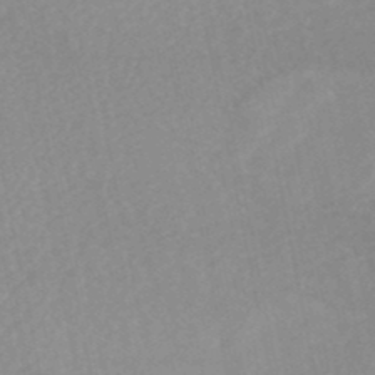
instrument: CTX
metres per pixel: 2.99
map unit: HNhu
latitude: -48.8975
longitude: 102.2740
